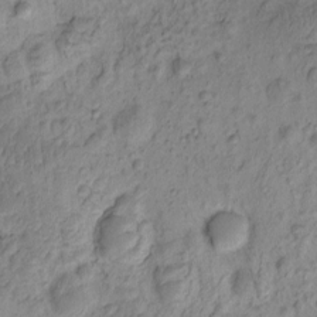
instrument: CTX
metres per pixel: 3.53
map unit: eHh
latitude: -0.4629
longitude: 16.6330
